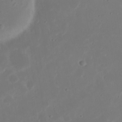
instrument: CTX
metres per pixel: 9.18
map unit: Nhu
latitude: 21.1403
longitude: -72.5357
